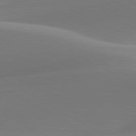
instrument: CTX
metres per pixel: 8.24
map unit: lApd
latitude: 79.9717
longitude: -93.8394
